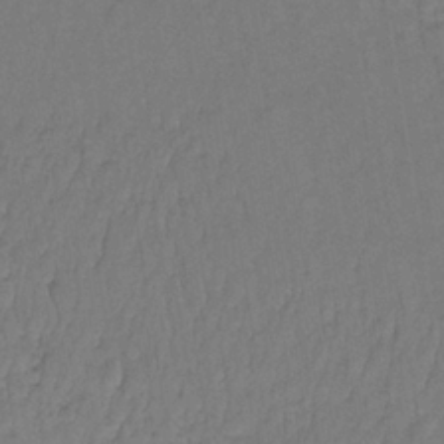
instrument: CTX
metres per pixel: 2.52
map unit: lHb
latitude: -35.3510
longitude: 65.4077
